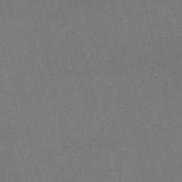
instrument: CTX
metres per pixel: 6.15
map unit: HNb
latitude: -53.6344
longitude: -50.1766
